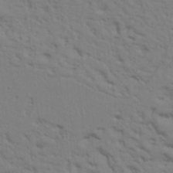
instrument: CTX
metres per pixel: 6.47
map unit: Nhu
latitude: 20.6491
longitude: -72.9325
